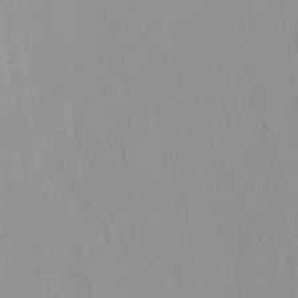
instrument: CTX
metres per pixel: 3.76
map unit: HNhu
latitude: 7.9150
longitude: -1.8205
